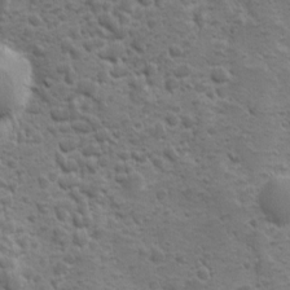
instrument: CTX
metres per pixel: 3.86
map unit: Ave
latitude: 10.2712
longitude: -103.9906
